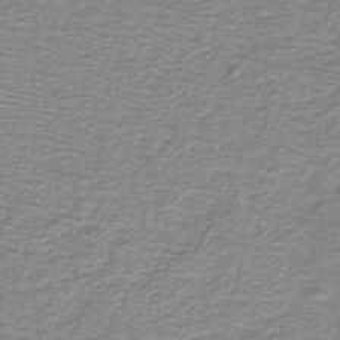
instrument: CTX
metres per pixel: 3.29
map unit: lHb
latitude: -44.0283
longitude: 56.9164
